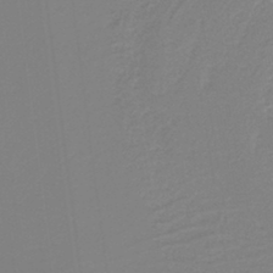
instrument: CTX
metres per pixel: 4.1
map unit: HNb
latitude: -41.2187
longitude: 51.5777
